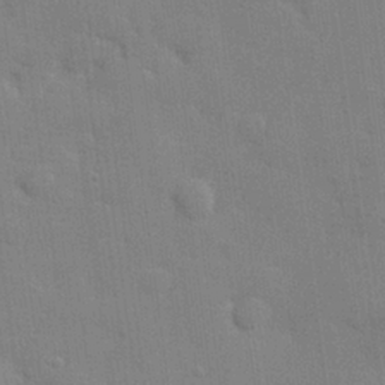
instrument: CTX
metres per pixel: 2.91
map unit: lHvf
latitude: 24.5734
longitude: 142.6140
